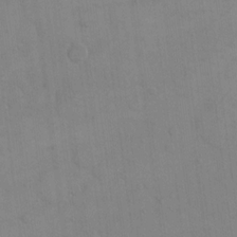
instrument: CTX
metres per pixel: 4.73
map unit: eHh
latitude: 16.1578
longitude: -66.9702
